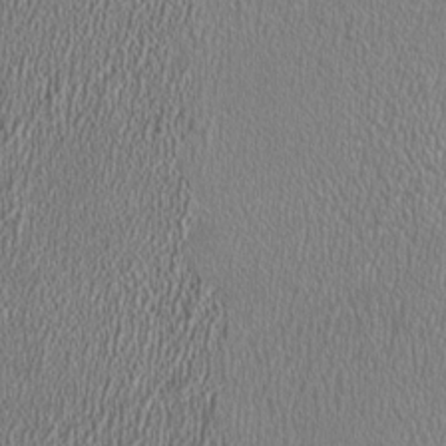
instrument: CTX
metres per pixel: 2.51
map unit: HNhu
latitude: 0.1955
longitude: 0.6897
